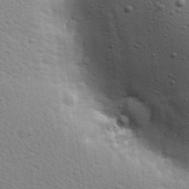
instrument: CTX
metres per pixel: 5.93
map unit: Hve
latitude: 25.9528
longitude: -93.8772
